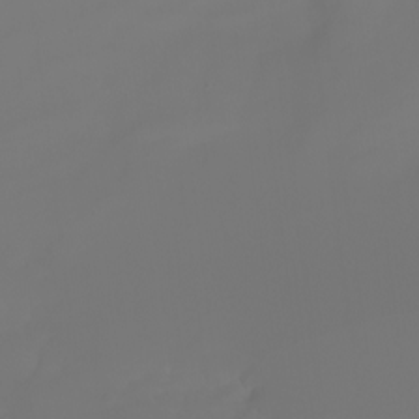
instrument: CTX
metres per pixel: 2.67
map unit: Nhu
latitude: -6.8786
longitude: -84.5168
